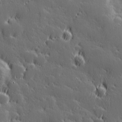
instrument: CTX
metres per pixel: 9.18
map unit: Hve
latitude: 26.8380
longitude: 144.6519
